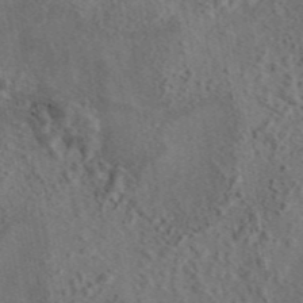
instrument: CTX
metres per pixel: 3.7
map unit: eAb
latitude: 43.6505
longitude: 115.9556
